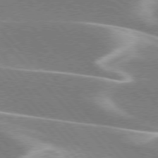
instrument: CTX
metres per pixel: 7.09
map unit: lApd
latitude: 75.9717
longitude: -64.0822
